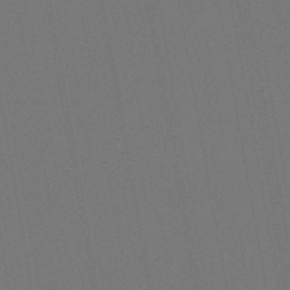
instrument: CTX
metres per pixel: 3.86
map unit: lHb
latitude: -47.1431
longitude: 73.1998
